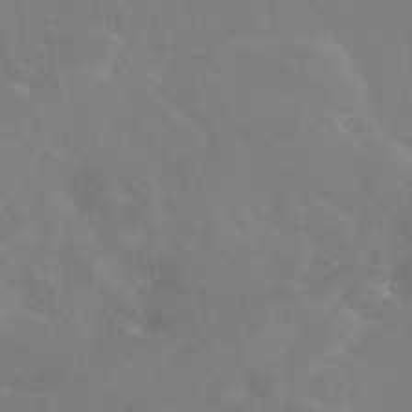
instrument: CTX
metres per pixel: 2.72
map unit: eAb
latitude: 46.1389
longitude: 112.4440
